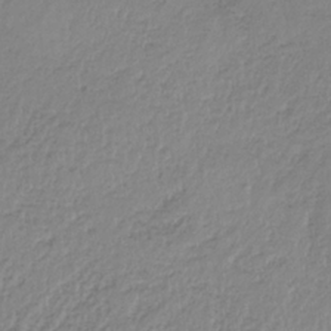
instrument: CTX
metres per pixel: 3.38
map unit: HNb
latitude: -33.8989
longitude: 64.0472
